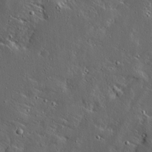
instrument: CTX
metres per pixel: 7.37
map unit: Ave
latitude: 14.4979
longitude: -138.2900
